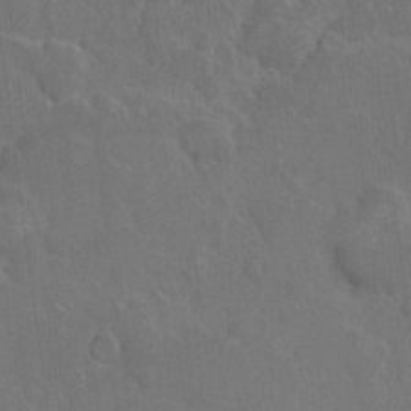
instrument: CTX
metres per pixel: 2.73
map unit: eHh
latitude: 7.4426
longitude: -62.9514
